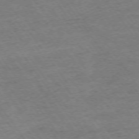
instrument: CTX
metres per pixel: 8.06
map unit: Ap
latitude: -74.9920
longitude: -84.1200
